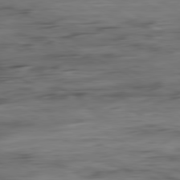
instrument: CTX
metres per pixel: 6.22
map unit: Ap
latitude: -81.1431
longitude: -96.5168
